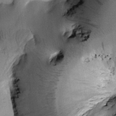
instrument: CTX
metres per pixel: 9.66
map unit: Htu
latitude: -1.0298
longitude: 173.4454
